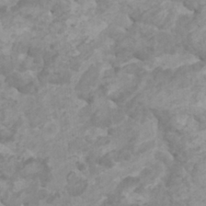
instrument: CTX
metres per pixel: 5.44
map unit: HNhu
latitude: 1.9906
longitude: -1.4048
